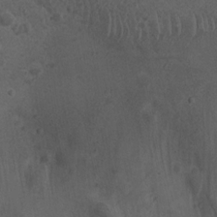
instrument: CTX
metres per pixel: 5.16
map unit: Ave
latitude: -10.1984
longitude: -120.3657
